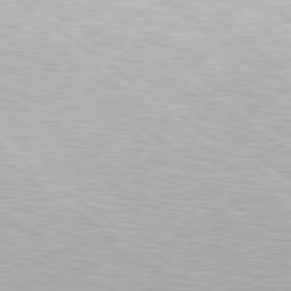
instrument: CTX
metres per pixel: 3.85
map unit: lApd
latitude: 79.8584
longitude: -166.8569
